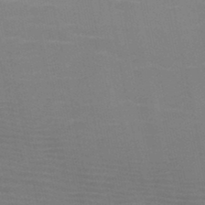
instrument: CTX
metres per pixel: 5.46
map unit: HNb
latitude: -46.8408
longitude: -47.3860
